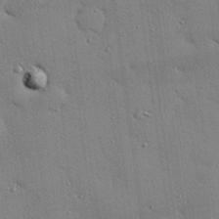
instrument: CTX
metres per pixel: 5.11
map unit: eHh
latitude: 23.5938
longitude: -89.1781
